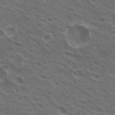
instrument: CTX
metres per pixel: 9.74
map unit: Hto
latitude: 20.9325
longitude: -31.8773
